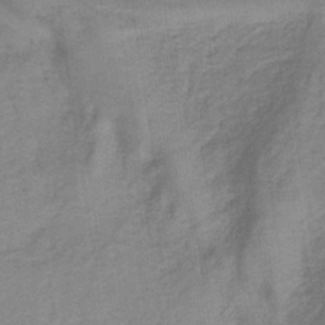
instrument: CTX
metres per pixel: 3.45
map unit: lHb
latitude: -34.9353
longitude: 70.1039
